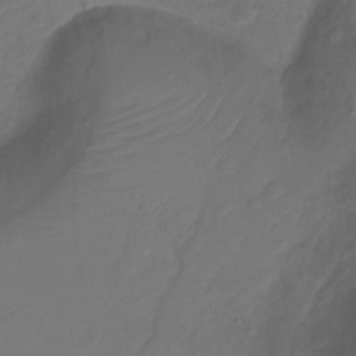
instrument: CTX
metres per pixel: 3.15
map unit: Ht
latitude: 1.9339
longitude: -34.7435
